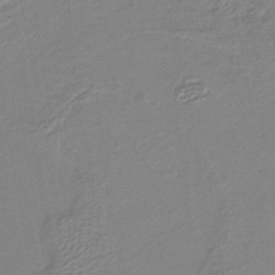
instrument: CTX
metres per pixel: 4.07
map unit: lHb
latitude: -40.4818
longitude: 51.8611
